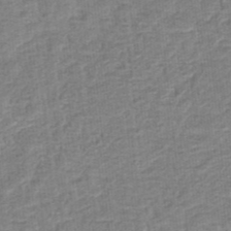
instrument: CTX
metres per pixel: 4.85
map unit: eHb
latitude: -35.7855
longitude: 79.5588
